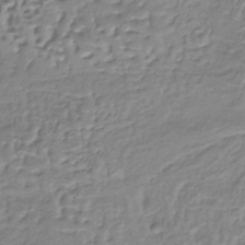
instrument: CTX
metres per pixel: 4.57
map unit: lHb
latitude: -36.4629
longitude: 58.5573
